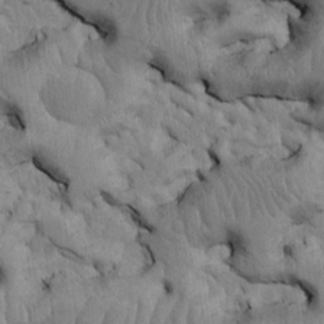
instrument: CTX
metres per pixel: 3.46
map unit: Htu
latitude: -5.3698
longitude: 156.8219
